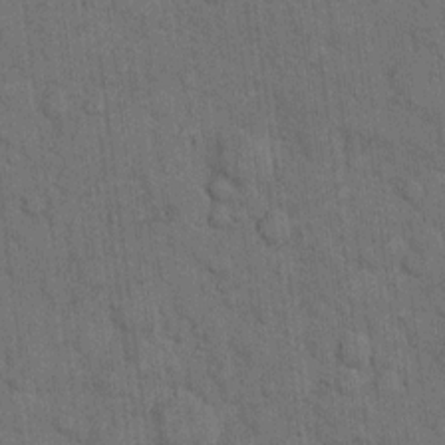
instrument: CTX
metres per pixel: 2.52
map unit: eHh
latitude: 11.8583
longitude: -66.3467
